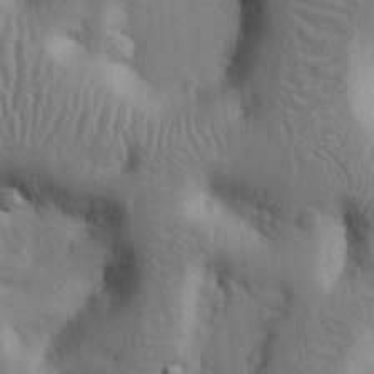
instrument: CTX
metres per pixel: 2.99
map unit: Nhu
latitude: 14.5168
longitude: -78.8569
